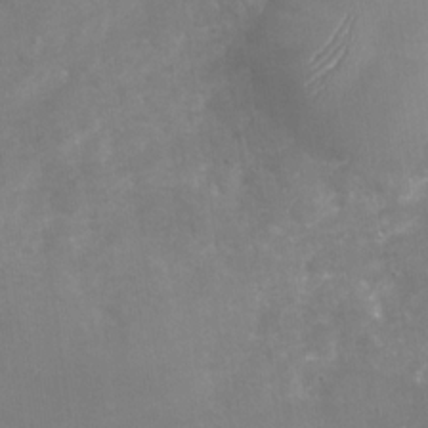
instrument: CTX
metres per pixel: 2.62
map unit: Nhu
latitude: -29.4643
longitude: -64.3278
